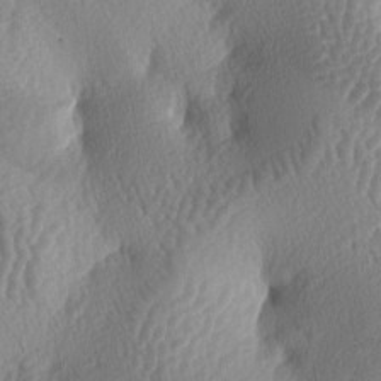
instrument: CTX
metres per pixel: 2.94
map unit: lAa
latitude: -5.7477
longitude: -128.3656
